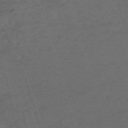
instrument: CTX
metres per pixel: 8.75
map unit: HNb
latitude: -55.9556
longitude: -45.0836
